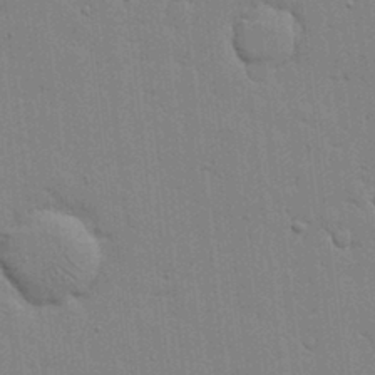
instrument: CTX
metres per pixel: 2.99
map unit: lHvf
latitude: 17.1781
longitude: -113.4615
